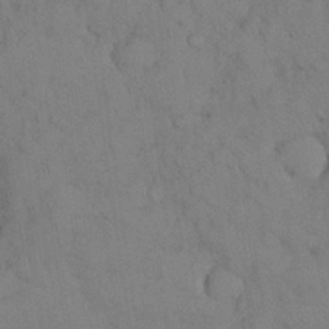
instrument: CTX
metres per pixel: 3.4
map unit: Nhu
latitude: 28.3278
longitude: -70.4223
